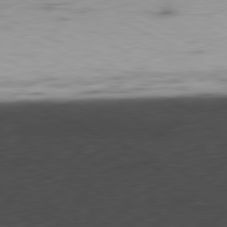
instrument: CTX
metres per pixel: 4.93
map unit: Ap
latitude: -81.2565
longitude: -68.6113
